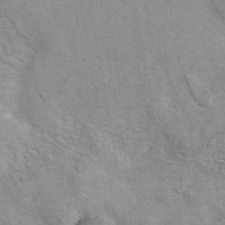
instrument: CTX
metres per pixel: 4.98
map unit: eAb
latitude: 41.7449
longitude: 107.2943
